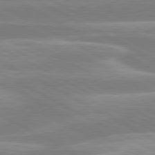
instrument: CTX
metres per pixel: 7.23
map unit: lApd
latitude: 80.4601
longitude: -134.9891
